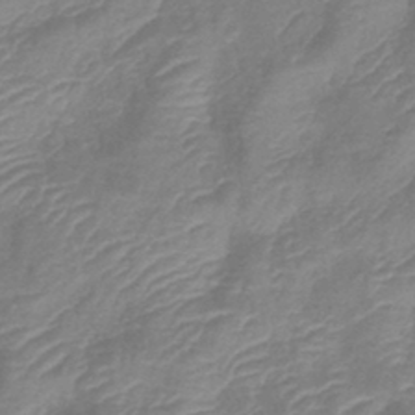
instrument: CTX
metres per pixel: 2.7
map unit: lHb
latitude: -40.6140
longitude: 77.0109
